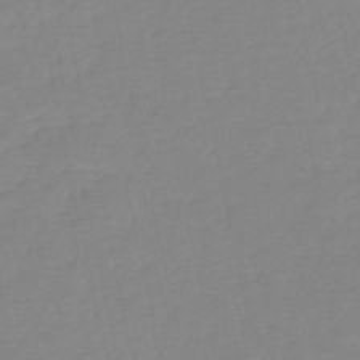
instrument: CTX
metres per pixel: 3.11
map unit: eHh
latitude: -52.5951
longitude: -24.7057
